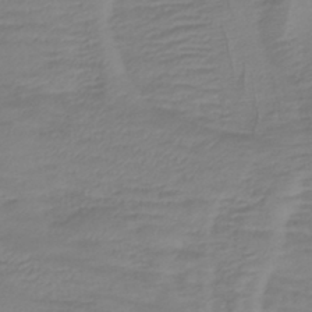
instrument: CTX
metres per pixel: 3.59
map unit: lHb
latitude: -42.6896
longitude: 81.4266
